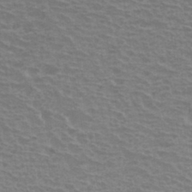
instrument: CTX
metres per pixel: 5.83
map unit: Hto
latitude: 34.1766
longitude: -40.5923
